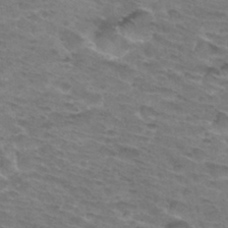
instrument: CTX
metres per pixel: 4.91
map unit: Hto
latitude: 32.8569
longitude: -46.4034
